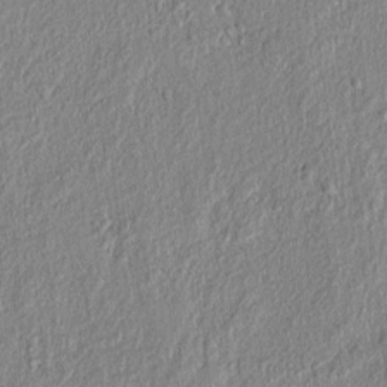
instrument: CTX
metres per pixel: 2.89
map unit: lAvf
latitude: 7.1781
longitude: 166.6896
